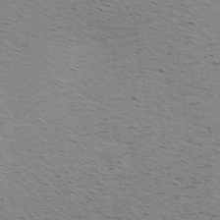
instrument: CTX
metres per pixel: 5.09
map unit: Hve
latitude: 2.4223
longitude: -124.3089
